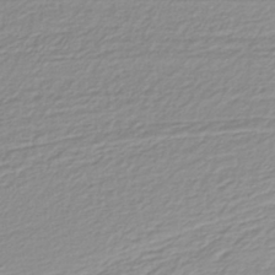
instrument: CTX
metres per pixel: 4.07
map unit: lHb
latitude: -37.4454
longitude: 57.9178
